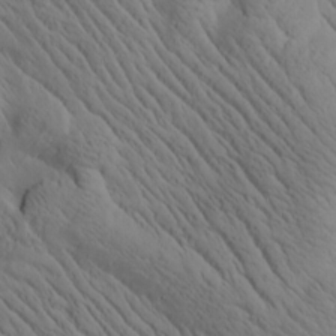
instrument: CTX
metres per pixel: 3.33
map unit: Htu
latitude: 0.6679
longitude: 175.1998
